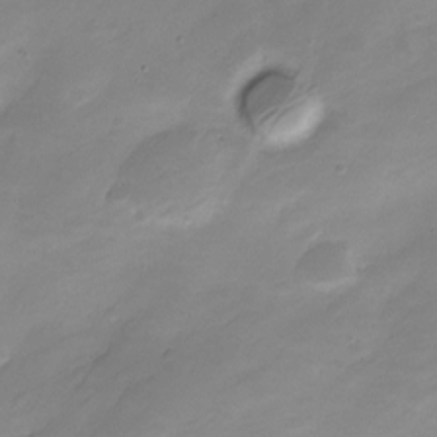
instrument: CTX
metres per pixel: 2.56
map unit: Nve
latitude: -21.3698
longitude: 107.2187
